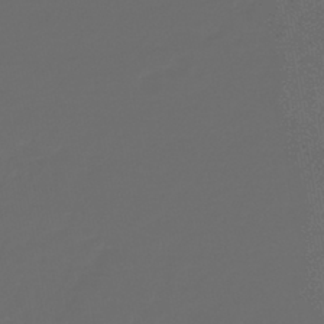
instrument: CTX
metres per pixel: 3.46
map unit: lHb
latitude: -43.6532
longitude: 60.9164
